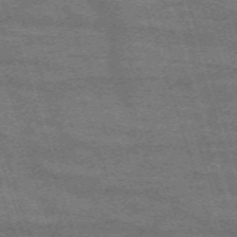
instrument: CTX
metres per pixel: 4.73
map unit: eHh
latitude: -63.2754
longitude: 53.6910
